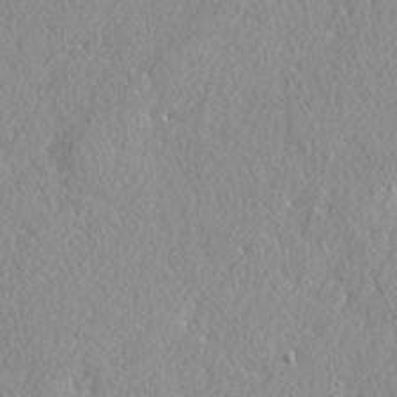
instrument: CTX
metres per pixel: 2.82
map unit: lAvf
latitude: -5.5966
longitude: -109.2159
